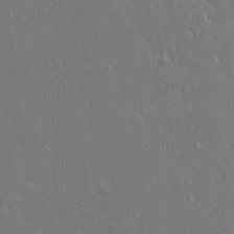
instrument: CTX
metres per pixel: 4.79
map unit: Ave
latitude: 17.3671
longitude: -141.0458
